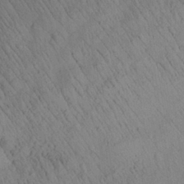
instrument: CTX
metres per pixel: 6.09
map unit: Aa
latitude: 26.7813
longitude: -141.8772
